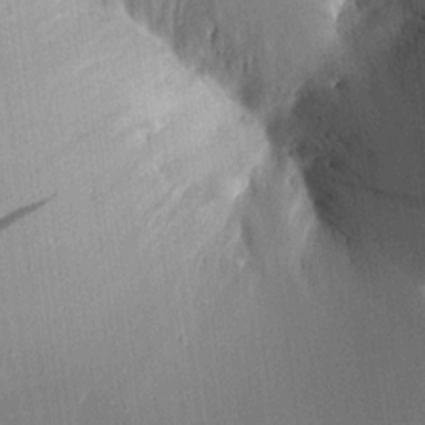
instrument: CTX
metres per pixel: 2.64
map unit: Aa
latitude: 16.2712
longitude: -147.9717
